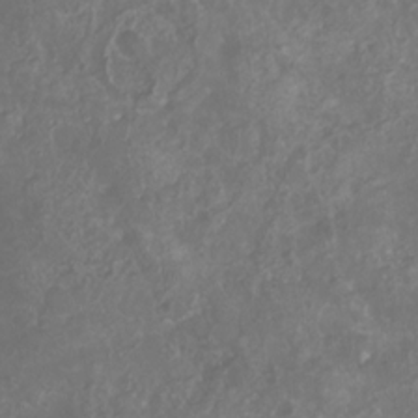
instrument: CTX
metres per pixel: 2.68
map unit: eHh
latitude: -6.5762
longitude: -77.4048
